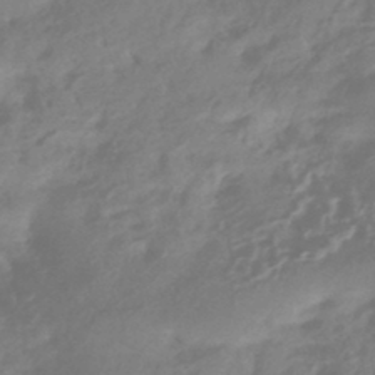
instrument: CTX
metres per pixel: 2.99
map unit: HNhu
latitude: -43.0108
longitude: 91.1998
